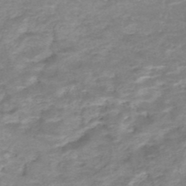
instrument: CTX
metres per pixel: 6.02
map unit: Nhe
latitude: -48.0094
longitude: -171.3104
